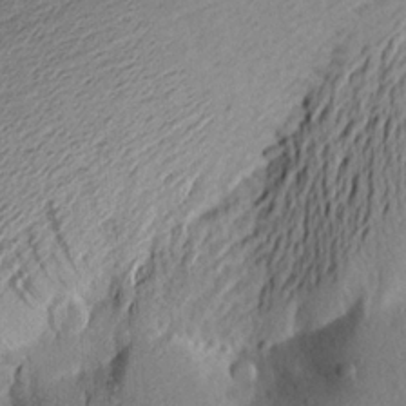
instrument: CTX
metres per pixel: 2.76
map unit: Aa
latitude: 23.1025
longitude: -149.4049
